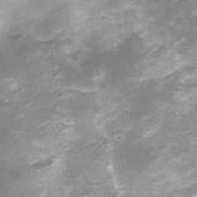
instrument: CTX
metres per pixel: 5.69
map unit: Nhu
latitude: 3.6505
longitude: -18.0255
